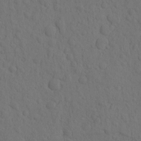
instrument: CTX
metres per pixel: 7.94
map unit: eHh
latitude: -1.8423
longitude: 18.0283
